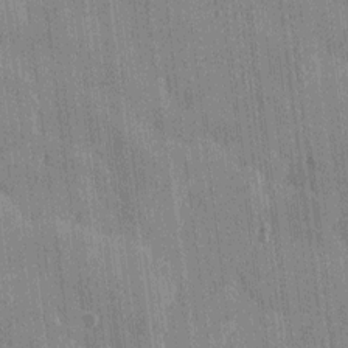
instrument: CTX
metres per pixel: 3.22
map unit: Htu
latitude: -7.9178
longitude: 176.4062
